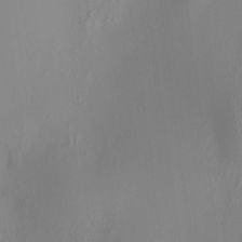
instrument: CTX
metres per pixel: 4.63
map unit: HNhu
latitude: 8.1956
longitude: 12.7841
